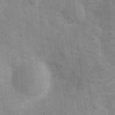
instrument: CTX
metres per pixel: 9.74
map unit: Ht
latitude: 4.1578
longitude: -22.5357
